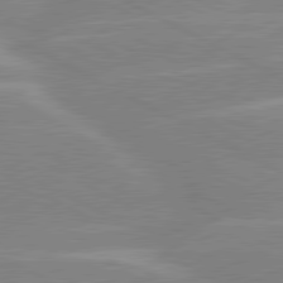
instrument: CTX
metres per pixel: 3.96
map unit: lApd
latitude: 80.6679
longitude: -124.7624
